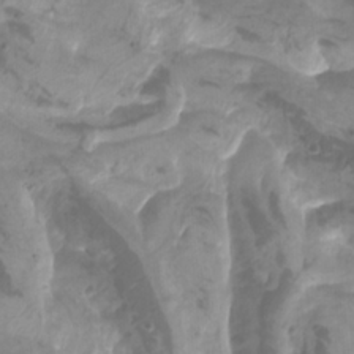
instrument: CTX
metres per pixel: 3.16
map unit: Htu
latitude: -6.3495
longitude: -76.1011
